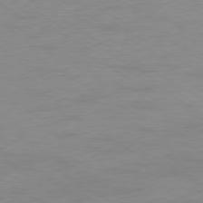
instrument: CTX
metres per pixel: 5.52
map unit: Ap
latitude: -76.9920
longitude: -75.3860
